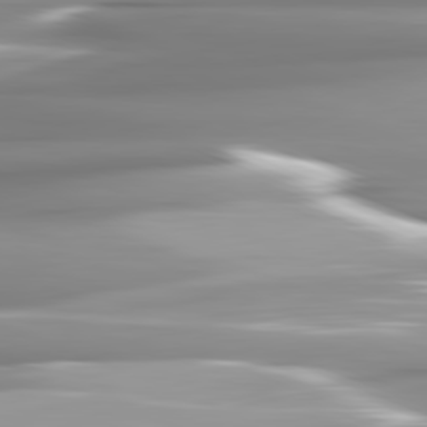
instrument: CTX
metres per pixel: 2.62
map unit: lApd
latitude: 82.1766
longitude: -142.2334
